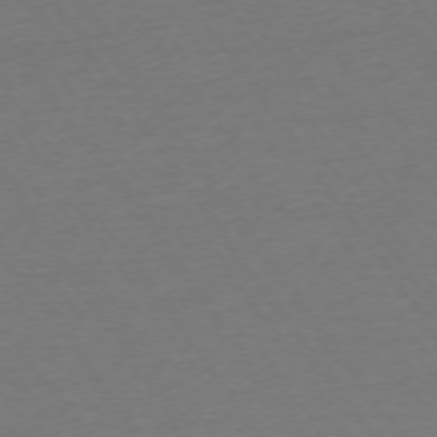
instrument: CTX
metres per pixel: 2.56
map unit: Ap
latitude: -74.4062
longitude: -85.3104
